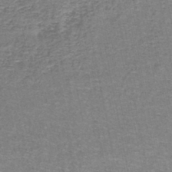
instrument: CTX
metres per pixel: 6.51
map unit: lHb
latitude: -43.8044
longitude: 54.9353
